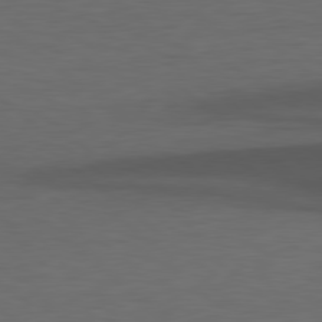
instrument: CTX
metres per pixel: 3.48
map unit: Hpe
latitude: 78.8380
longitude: -162.3090
